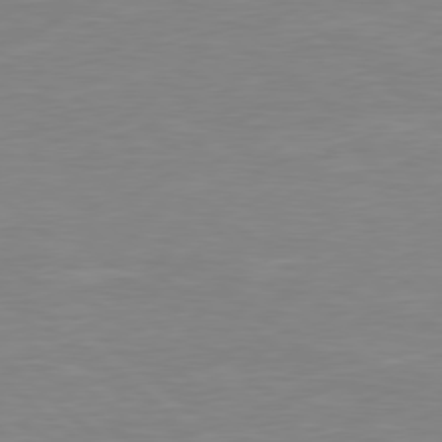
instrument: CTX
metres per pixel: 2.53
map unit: Hpe
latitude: 78.0822
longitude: -125.8394
